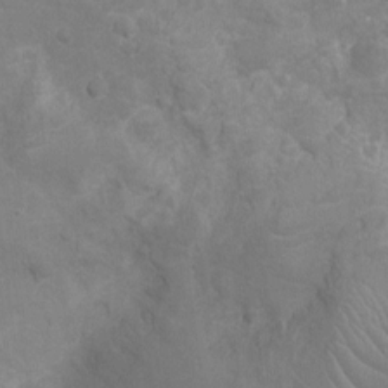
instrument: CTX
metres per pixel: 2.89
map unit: Nhu
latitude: -14.8975
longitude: -25.3292
